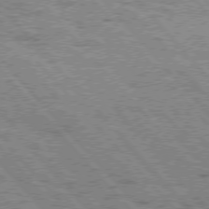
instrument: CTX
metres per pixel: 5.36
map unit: Hpe
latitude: 75.8394
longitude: -151.1214
